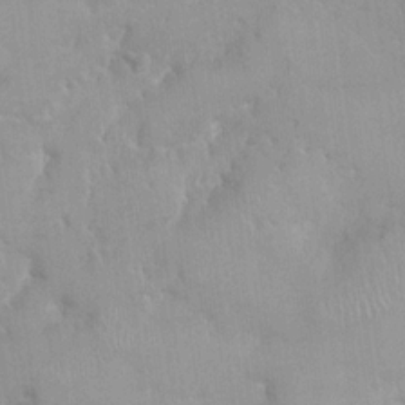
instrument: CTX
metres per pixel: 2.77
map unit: HNhu
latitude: 0.5734
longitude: -3.6883
